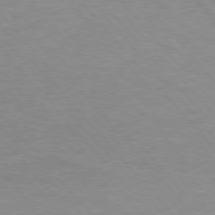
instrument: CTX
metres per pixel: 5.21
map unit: Hpe
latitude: 75.8205
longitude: -155.3293
